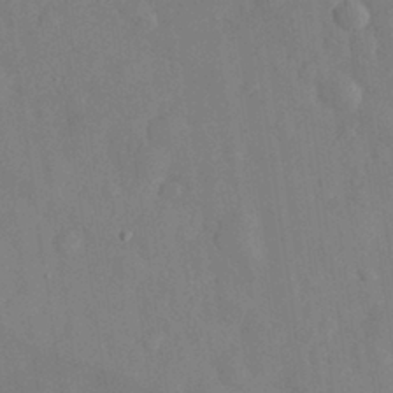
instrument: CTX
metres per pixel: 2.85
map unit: eHh
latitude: 30.2334
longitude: -72.2523
